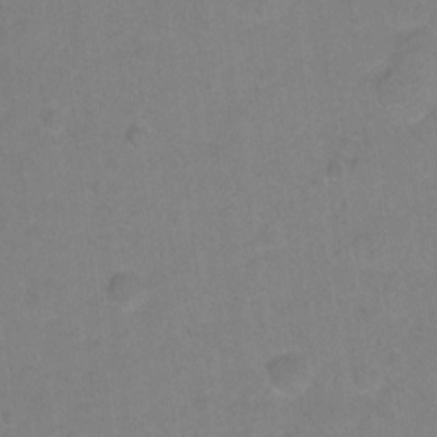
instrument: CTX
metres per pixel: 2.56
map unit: Hto
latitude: -4.8408
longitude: -35.8016
